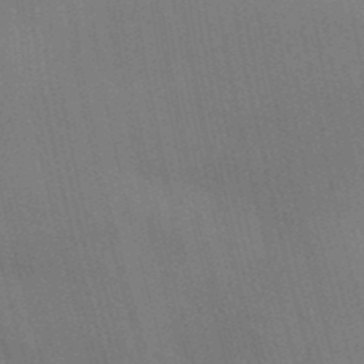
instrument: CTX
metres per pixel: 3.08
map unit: Aa
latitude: 31.7639
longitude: -145.7260
